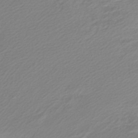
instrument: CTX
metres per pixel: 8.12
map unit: lHb
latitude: -37.5777
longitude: 71.7667
